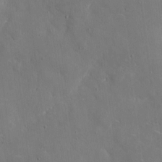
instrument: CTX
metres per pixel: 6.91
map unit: eHh
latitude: 5.3859
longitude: -68.1389
